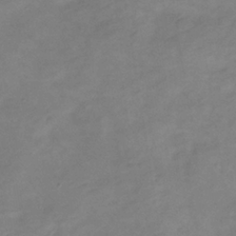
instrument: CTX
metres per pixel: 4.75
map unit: Hve
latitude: -34.6329
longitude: 89.5777
